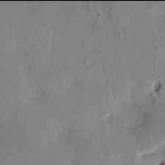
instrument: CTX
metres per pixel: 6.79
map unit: HNhu
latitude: 13.9906
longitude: 11.1620
